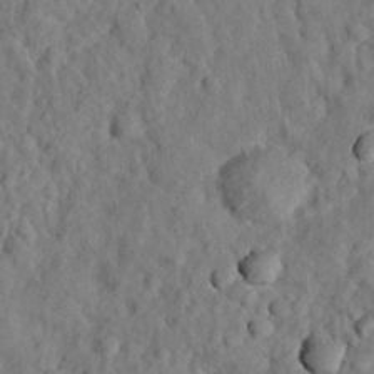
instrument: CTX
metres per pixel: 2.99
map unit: eHh
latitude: 25.0080
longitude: -79.2348
